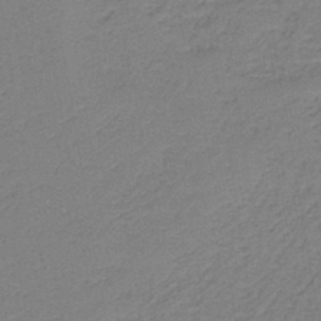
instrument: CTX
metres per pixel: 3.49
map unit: HNb
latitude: -42.2172
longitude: 49.6344
